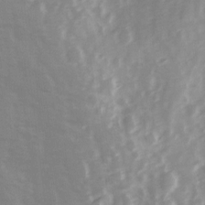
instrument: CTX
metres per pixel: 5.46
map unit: Ave
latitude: 13.5749
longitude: -103.5749
